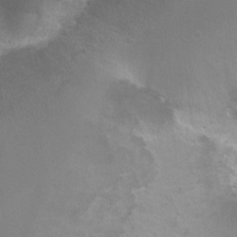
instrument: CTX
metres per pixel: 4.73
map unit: Ht
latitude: -6.5196
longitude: -33.1403
